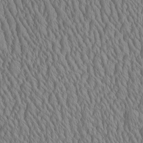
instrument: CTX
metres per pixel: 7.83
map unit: Aa
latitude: 25.3859
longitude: -135.7638
